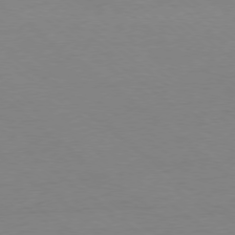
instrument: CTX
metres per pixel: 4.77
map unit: Ap
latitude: -78.2550
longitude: -95.9528
